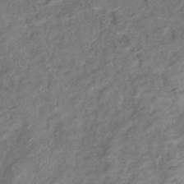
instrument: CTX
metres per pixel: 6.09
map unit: eHb
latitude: -39.7667
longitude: 78.1983
